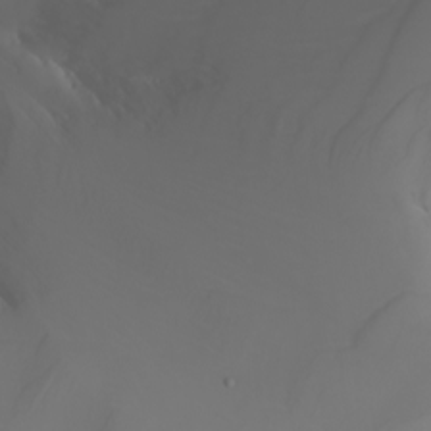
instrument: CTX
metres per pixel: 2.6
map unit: Nhu
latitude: -5.3887
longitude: -92.9135
